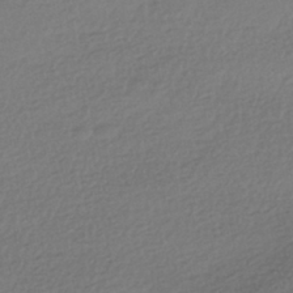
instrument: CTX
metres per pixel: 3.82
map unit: HNhu
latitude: -41.9745
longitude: 97.3132
